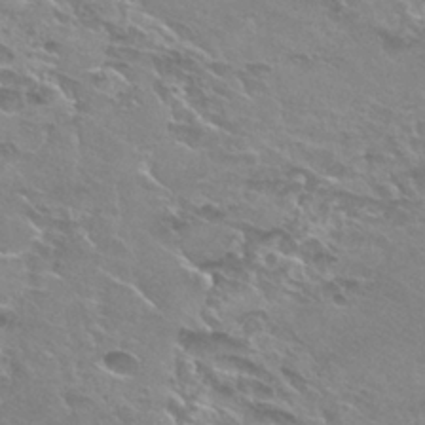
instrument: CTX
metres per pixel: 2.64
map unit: Hto
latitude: 25.6316
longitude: -37.7261
